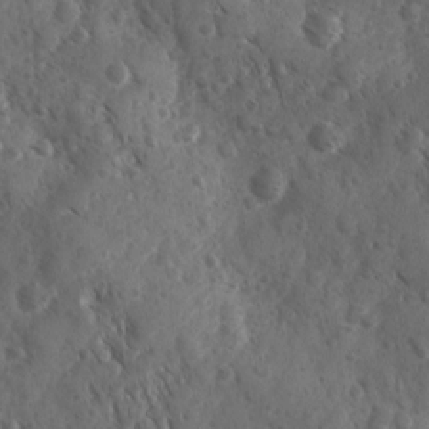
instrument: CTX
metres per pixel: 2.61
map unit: Ave
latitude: -10.1606
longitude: -119.1214
